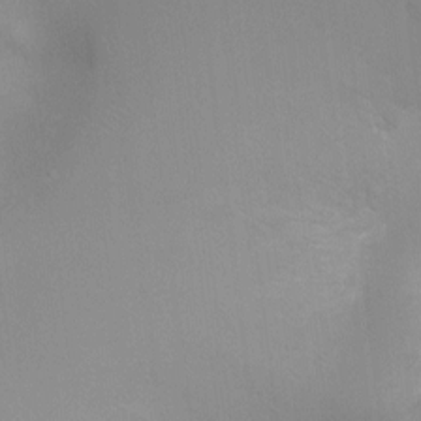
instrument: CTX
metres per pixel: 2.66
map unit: Ht
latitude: -8.1795
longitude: -24.4601
